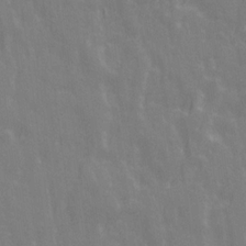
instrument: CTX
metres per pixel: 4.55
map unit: Ave
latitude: 20.9325
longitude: -134.0633
